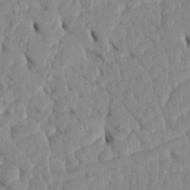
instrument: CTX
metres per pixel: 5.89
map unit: Htu
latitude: 3.4426
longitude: 152.4062
